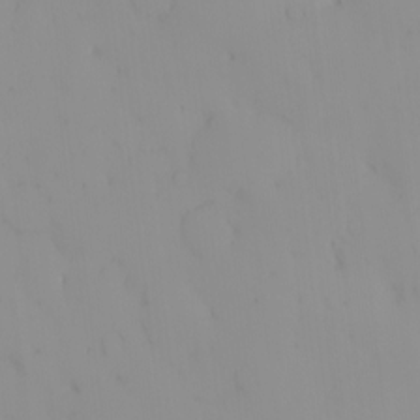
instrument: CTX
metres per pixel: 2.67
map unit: eHh
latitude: -1.2565
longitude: 20.0472
